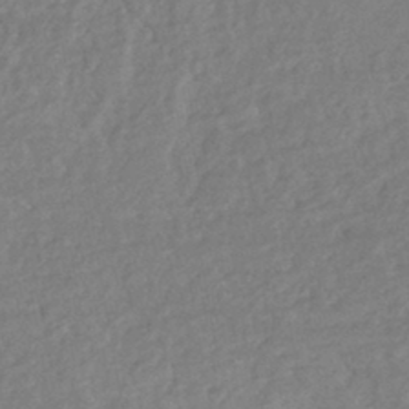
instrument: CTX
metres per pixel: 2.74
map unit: HNhu
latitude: -43.8989
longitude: 98.2361
